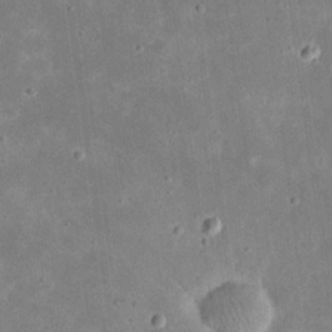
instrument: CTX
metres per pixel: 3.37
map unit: eHh
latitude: 21.3671
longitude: -67.8205
